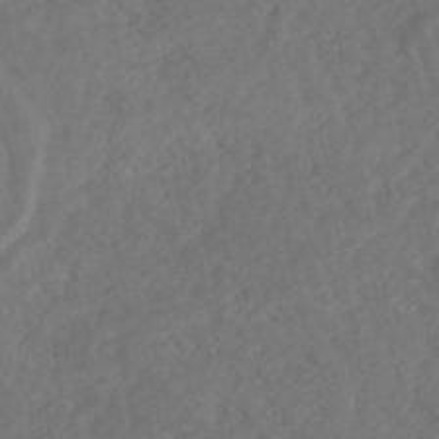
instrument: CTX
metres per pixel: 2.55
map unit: HNhu
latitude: -48.2740
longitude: 97.1431
